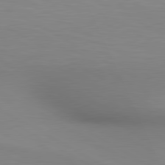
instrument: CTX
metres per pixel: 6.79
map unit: lApd
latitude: 80.3467
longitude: 132.8975
